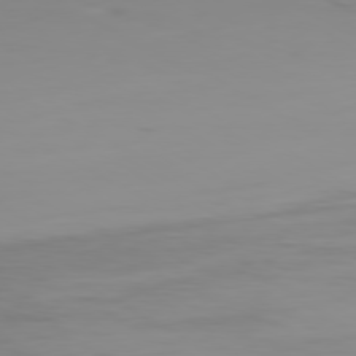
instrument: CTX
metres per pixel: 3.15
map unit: Ap
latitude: -79.8989
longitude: -76.3656
